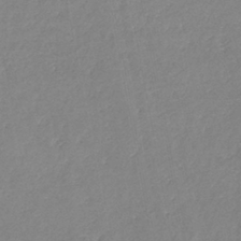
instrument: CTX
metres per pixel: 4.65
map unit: eHb
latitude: -37.5777
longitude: 76.7463
